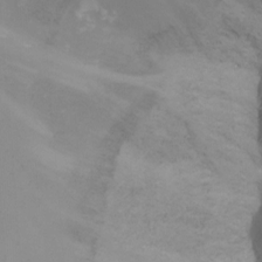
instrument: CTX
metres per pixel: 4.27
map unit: Nhu
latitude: -13.7856
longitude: -59.5938
